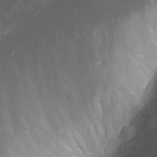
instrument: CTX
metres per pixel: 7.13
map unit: Nhu
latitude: -0.6519
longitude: -81.0269
